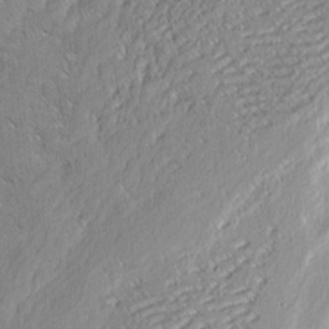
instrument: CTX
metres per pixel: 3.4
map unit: eHh
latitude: 2.4034
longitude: -77.7827
